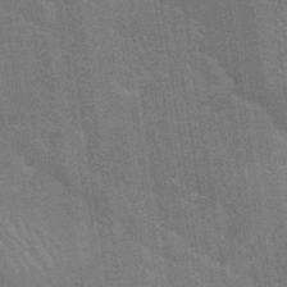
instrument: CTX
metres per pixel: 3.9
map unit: eHh
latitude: 36.5168
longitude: -66.3089
